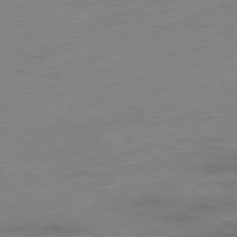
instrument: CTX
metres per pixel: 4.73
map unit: Ap
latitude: -78.2928
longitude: -59.0270
